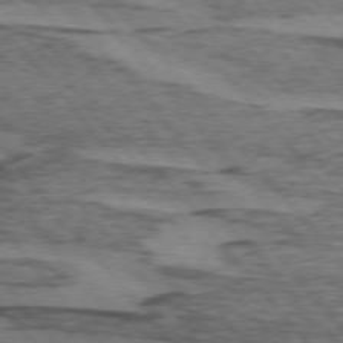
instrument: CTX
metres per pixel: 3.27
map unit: lApd
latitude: 74.6679
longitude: -77.5560
